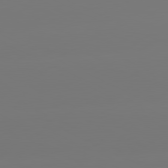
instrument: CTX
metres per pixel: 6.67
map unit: lApd
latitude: 80.8569
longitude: -149.3671
